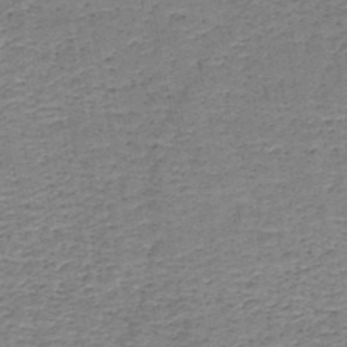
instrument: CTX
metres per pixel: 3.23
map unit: HNb
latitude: -48.9731
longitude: -40.2144
